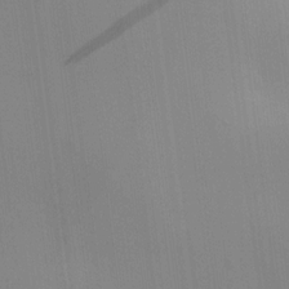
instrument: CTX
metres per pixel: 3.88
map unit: HNhu
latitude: 13.1970
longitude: 11.5021
